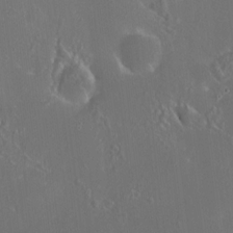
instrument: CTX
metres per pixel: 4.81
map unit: HNhu
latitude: 6.3467
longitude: 13.0298
